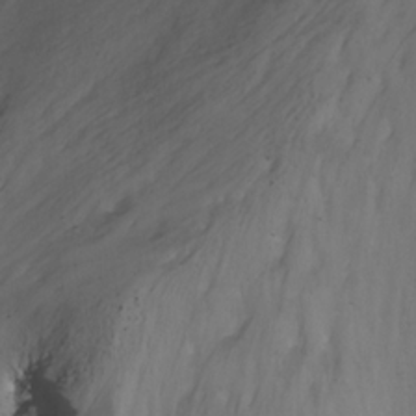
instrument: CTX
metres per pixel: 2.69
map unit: Nhu
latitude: -7.7100
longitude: -68.7813
